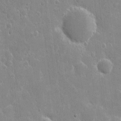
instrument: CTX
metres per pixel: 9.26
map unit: eHh
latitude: 9.6883
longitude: -70.0255
